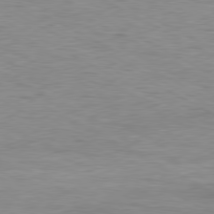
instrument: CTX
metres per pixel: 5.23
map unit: Ap
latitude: -81.2376
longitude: -77.7449
